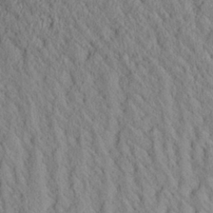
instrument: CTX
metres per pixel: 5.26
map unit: Aa
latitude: 26.2523
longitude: -135.5371
